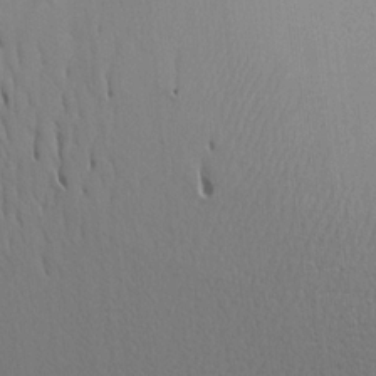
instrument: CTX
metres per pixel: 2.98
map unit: Aa
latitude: 18.4412
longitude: -141.8394
